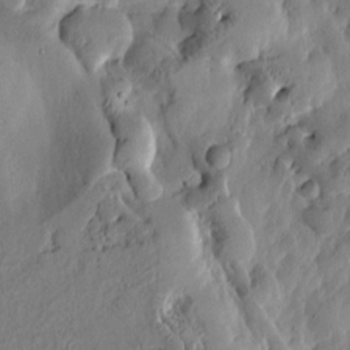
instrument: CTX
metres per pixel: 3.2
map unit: Htu
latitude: -3.0297
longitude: 167.4265
